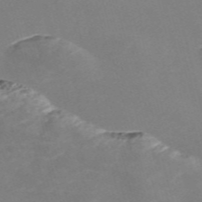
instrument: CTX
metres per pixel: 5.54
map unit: Nve
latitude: -58.0094
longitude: 58.9919
